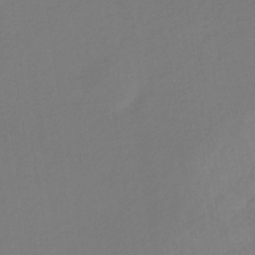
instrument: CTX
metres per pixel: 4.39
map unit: eHb
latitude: -31.7288
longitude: 71.9556
